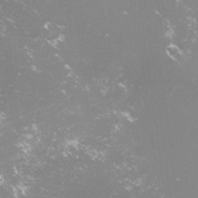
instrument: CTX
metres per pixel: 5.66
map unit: lHvf
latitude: -15.2187
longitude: -100.0255
